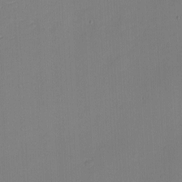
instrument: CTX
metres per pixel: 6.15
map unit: eHh
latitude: -3.2942
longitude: -79.8395
